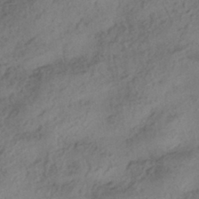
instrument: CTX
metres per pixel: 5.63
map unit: HNhu
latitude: -41.7100
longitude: 103.3699
